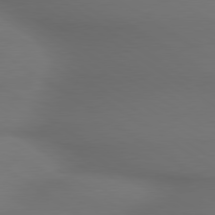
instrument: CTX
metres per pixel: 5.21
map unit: lApd
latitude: 79.8773
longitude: -174.5168
